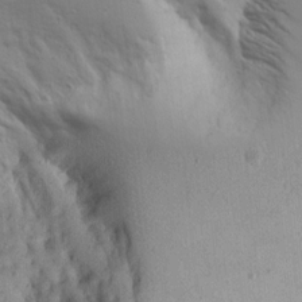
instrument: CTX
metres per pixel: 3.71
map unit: Aa
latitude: 14.7436
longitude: -141.2159
